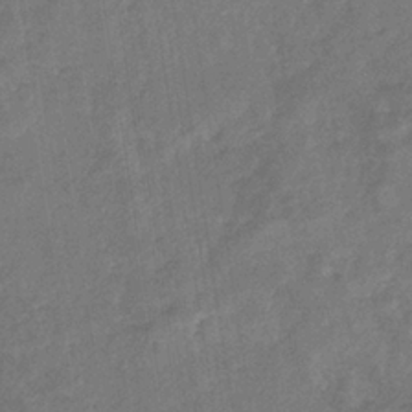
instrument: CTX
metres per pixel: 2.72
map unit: eHb
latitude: -34.1984
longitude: 74.7841
